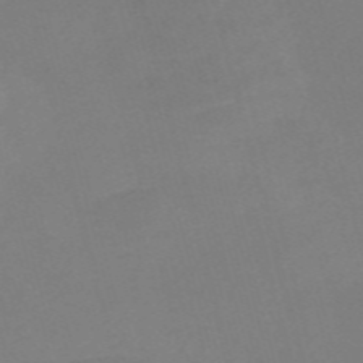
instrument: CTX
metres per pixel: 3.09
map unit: Nve
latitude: -58.2739
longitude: 57.9556
